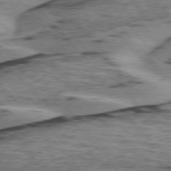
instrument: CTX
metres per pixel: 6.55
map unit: lApd
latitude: 75.7072
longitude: -78.0444
